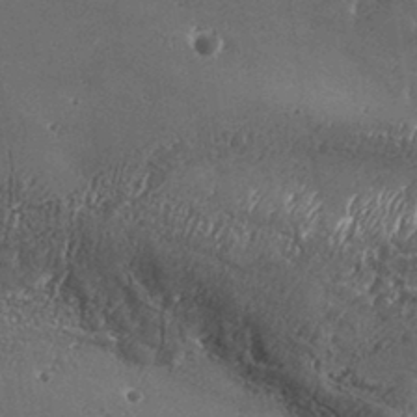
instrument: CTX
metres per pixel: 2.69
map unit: Aa
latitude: 32.9703
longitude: -134.4034
